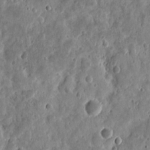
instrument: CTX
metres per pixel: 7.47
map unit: eHh
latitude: 9.5560
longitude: -73.6316
